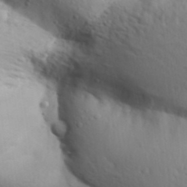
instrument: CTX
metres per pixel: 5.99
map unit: Aa
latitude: 31.4994
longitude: -146.3657
